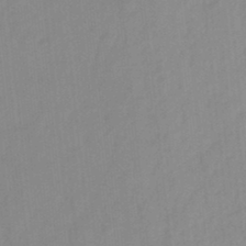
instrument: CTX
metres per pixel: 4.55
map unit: HNhu
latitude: -27.8422
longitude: 74.3873
